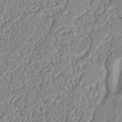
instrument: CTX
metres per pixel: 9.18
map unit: Nhu
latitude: 17.1403
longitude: -74.3845
